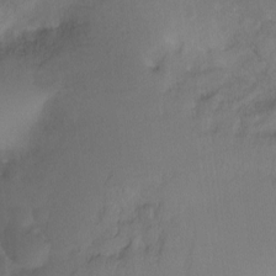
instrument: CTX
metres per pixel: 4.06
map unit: Hto
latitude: -11.5777
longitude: -38.3278
